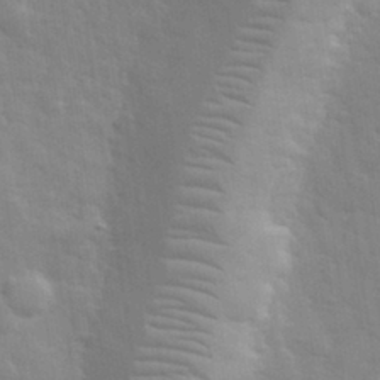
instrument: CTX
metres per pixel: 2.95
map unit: eHh
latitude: 32.4412
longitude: -70.3845
